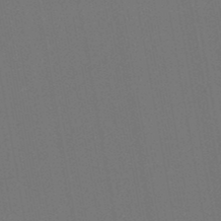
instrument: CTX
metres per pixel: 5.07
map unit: lHb
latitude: -47.3698
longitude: 73.2376
